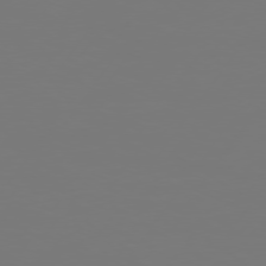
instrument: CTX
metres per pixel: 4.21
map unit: Hpe
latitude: 74.6679
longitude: -130.1011
